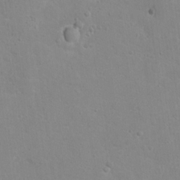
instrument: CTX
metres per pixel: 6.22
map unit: Hto
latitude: 16.6491
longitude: -39.1403
